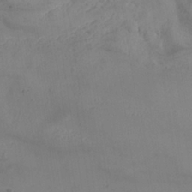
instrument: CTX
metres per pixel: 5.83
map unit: Nhe
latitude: -36.9163
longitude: 138.9731
